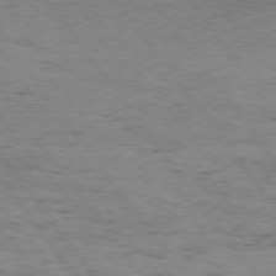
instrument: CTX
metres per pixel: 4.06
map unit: Hpe
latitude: 75.0647
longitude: -143.0836
